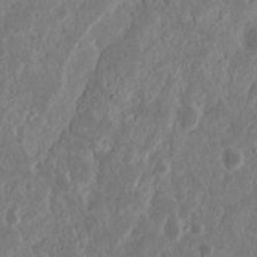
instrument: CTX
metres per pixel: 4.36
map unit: Nhu
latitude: 15.1593
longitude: -73.8206
